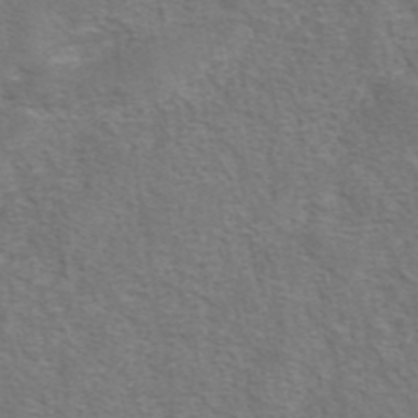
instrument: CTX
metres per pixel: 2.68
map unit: eAb
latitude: 42.2712
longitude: 104.5573
